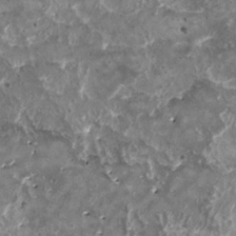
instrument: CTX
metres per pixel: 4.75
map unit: HNhu
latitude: 1.4993
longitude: 5.2754
